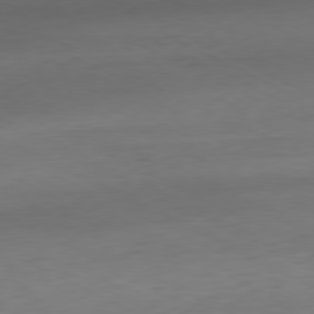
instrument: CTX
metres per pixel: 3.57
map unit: Hpe
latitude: -80.9164
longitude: 19.8422
